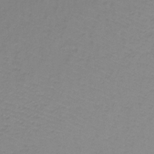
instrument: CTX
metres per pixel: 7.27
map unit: lHb
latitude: -35.4265
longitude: 71.4643
